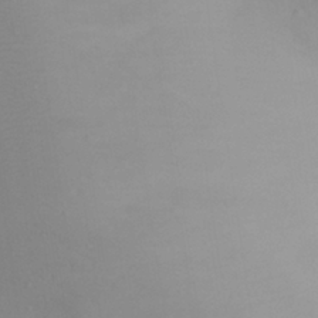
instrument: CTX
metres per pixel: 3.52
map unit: Aa
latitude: 27.3860
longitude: -147.8395
